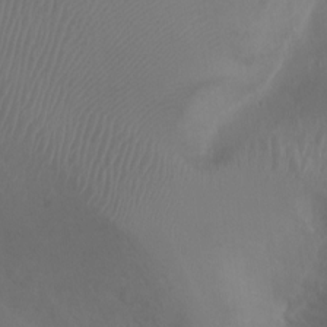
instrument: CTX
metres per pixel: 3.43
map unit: Ht
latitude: 1.5938
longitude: -20.6869
